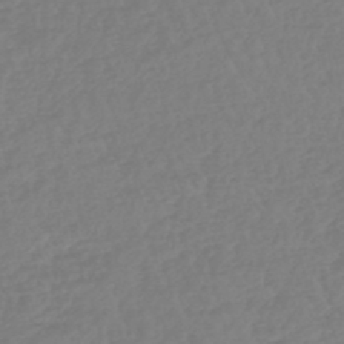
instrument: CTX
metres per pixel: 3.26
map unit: lHb
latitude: -44.9920
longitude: 70.6896
